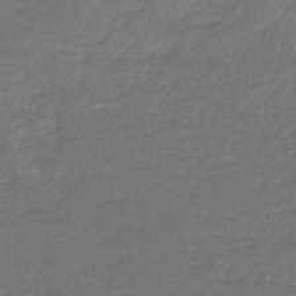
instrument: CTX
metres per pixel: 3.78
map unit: lHb
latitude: -45.5588
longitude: 68.7652
